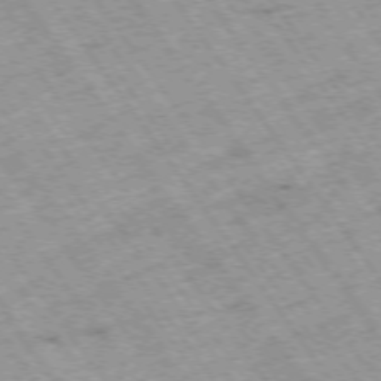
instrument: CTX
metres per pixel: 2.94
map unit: Hpe
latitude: -74.5763
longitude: 3.9178
